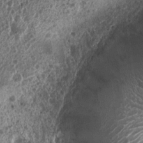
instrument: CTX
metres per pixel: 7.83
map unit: Nhu
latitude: 7.1025
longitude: -21.8583
